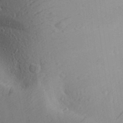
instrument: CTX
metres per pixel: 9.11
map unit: Aa
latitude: 30.2523
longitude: -139.9528
